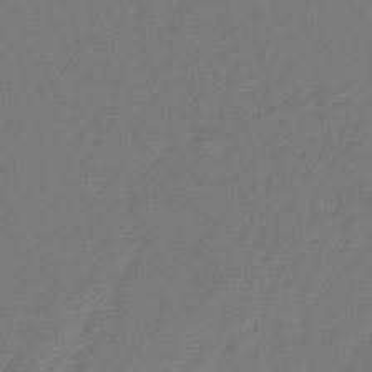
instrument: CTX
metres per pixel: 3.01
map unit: lHb
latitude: -43.1242
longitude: 66.0094
